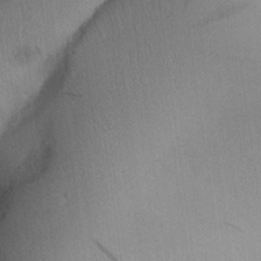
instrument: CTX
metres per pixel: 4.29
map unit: Aa
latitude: 29.1214
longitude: -144.1200
